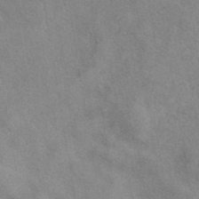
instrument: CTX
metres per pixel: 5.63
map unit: eAb
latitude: 40.7435
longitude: 108.5007
